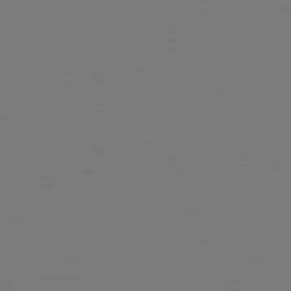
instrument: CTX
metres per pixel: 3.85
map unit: lApd
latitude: 79.0837
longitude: -175.0270
